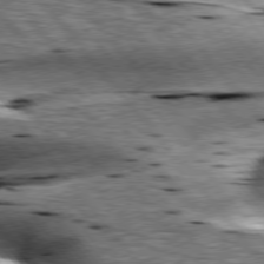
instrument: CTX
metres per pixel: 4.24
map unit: lApd
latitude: 76.7057
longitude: -60.6490
